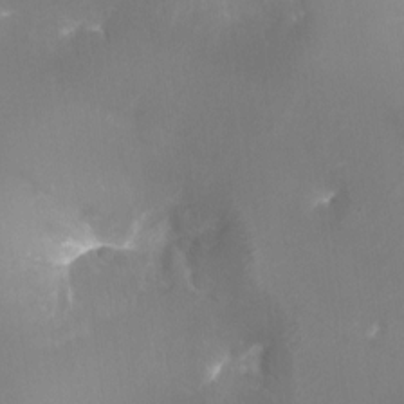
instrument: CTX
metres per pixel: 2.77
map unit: Ht
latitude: -17.2187
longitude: -44.1766
